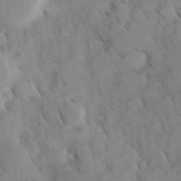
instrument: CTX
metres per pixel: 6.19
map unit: Ave
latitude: 8.5546
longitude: -104.0822
